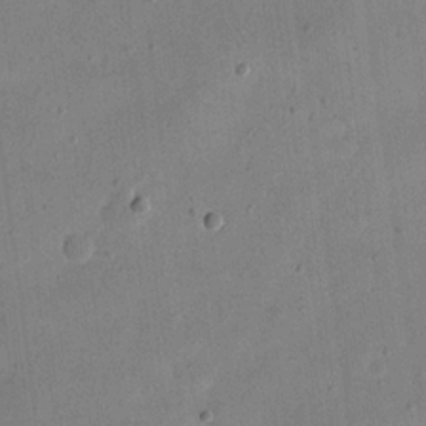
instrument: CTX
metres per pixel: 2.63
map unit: eHh
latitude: 20.8380
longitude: -70.1578
